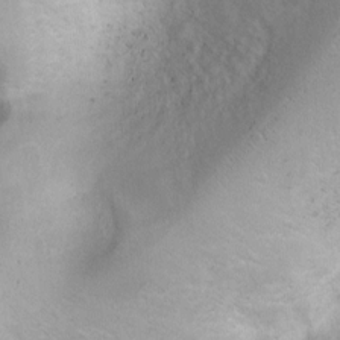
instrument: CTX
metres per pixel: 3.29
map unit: Nhu
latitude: 3.8205
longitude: -24.8380
